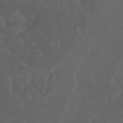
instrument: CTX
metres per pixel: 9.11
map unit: Nhu
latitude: 22.8380
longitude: -64.8758
